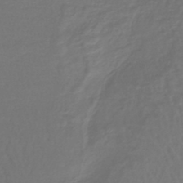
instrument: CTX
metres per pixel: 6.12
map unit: lHb
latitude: -43.1242
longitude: 65.1431
